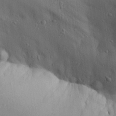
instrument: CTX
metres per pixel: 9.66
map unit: Aa
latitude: 27.0081
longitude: -129.3293
